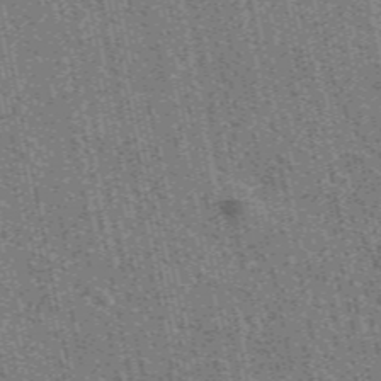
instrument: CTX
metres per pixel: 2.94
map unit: eAb
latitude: 51.7071
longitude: 114.7463
